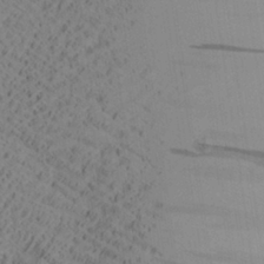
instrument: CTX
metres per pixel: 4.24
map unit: Aa
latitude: 27.8017
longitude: -131.1781
